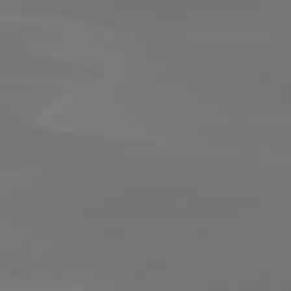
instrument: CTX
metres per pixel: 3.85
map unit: Hpe
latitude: 78.0444
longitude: -129.2726
